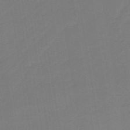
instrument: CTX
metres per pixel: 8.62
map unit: eHb
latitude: -48.5574
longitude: 87.5777
